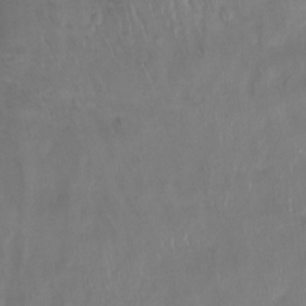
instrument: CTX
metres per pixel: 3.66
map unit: Ht
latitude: -15.2754
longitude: -45.1214
